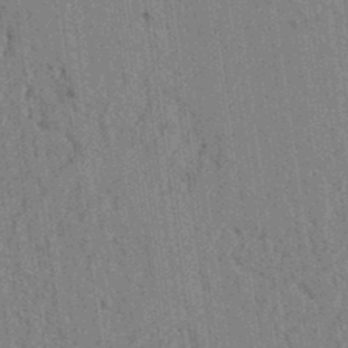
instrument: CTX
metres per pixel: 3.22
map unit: lAvf
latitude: 6.8380
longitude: 164.2929
